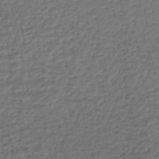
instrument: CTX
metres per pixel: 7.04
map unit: eHh
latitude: -43.5966
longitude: 119.6155
